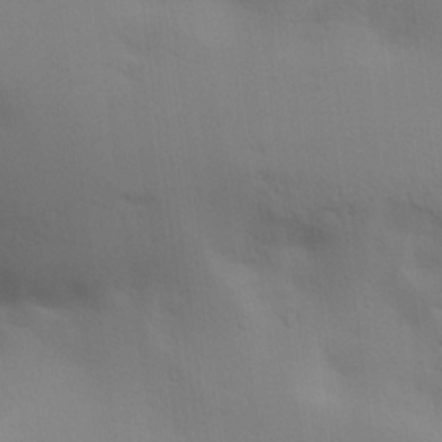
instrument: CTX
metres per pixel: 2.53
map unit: lAa
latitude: 20.3656
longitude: -138.5357
